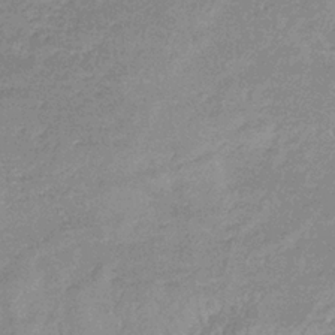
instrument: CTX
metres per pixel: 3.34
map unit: lHb
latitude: -33.6533
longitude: 69.4076
